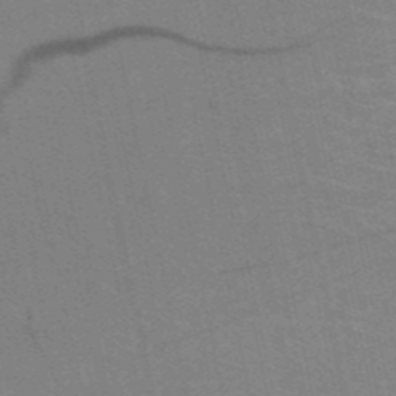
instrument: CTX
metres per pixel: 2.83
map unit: HNb
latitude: -52.3306
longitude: -44.0444
